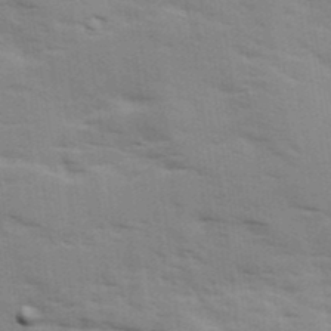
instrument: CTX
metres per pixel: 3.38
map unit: Ave
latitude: 11.3860
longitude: -102.4223
